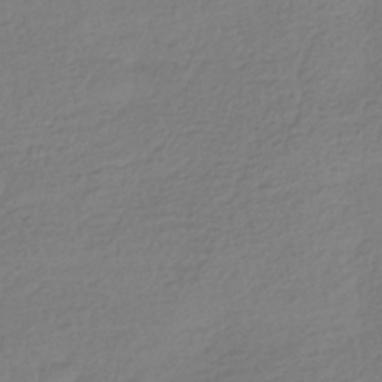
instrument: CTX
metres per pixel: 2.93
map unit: HNhu
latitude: -42.9352
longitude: 98.0472
